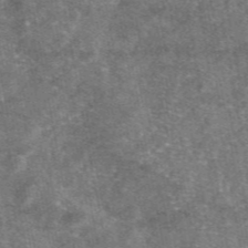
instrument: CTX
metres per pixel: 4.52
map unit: eAb
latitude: 47.2348
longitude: 121.1053
